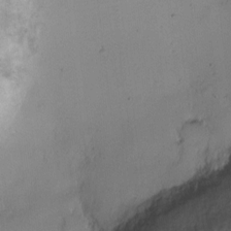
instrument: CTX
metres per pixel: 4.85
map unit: Ht
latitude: 0.8569
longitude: -37.4805
